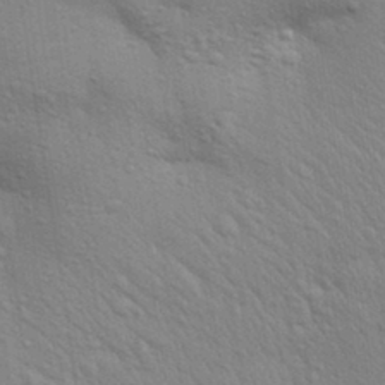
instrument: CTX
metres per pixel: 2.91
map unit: Aa
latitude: 32.0444
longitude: -146.2712
